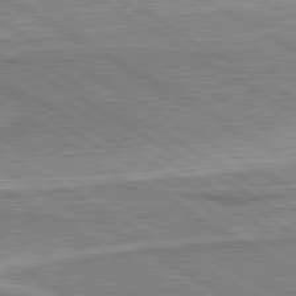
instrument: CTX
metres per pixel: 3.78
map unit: lApd
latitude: 80.5168
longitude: 143.1242
